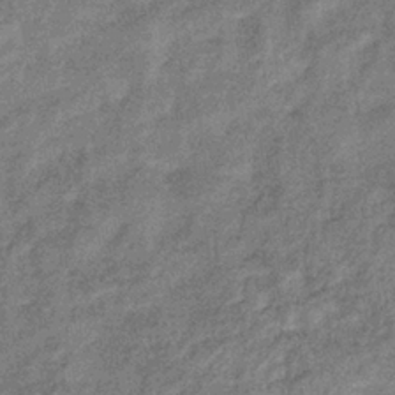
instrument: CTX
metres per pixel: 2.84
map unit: eHb
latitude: -37.8611
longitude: 78.8975
